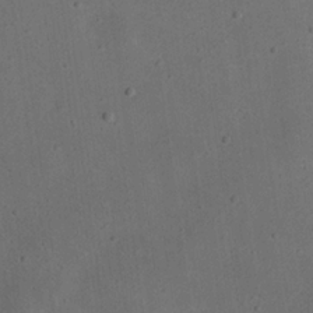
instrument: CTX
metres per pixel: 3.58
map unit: eHh
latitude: 23.0458
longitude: -69.0270
